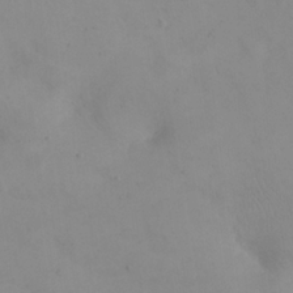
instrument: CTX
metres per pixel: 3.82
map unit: eHh
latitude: 24.6868
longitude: -64.9325
